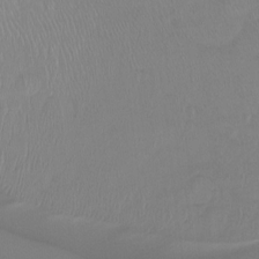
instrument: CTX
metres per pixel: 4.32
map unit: Ht
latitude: -15.5022
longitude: -45.0080
